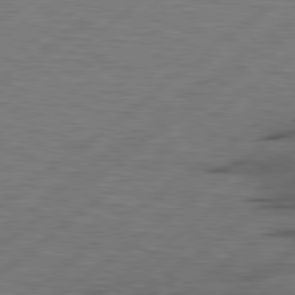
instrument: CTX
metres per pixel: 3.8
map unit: Hpe
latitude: 79.0270
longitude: -120.7624
